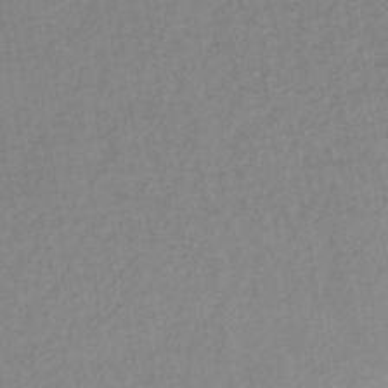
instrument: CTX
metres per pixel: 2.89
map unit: lHb
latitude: -36.3495
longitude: 71.2754
